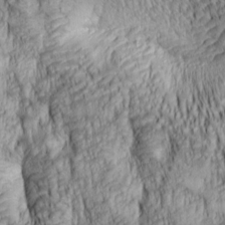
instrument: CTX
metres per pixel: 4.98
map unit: lAa
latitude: 6.6301
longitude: -115.2348
